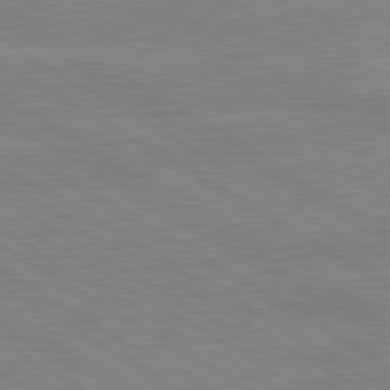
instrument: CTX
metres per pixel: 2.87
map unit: lApd
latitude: 80.4223
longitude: 122.9353
